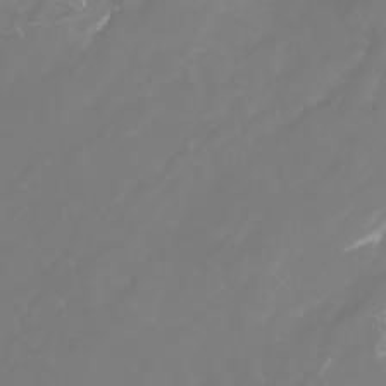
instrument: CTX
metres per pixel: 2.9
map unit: Nhu
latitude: -5.1809
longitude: -73.5183
